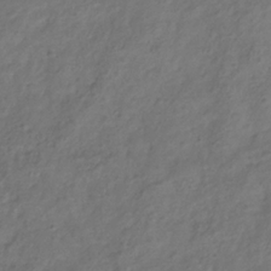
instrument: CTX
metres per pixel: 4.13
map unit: Hve
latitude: -33.0865
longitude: 91.6344
